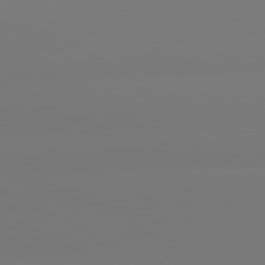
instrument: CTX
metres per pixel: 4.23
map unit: lApd
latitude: 80.6679
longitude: -148.1011
